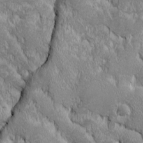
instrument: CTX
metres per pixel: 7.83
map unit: Ave
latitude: -10.7085
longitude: -117.5938
